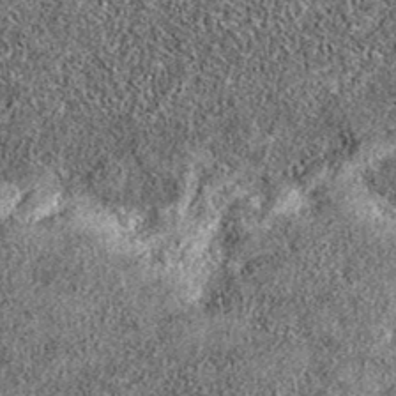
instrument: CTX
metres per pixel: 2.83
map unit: eAb
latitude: 37.0080
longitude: 106.6329
